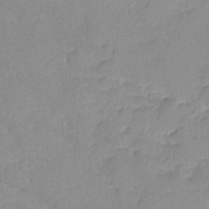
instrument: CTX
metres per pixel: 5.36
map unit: Ave
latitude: -9.2754
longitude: -117.2159
